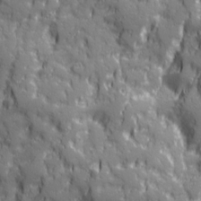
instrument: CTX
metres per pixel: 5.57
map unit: Ave
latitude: 20.1956
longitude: -133.0458
